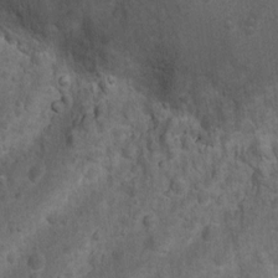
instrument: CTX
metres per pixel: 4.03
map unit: Nhu
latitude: 6.0633
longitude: -23.4615
